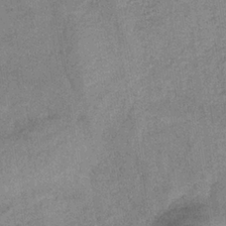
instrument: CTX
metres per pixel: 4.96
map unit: HNb
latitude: -34.1039
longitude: 54.1417
